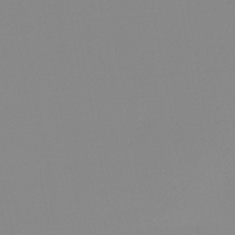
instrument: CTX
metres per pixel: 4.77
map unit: lHb
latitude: -45.9178
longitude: 64.8597
